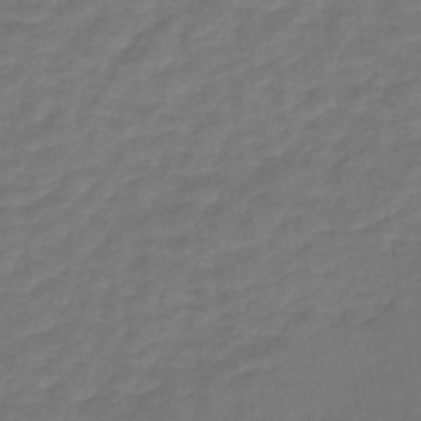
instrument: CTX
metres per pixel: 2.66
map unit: lHb
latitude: -42.6707
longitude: 64.2551
